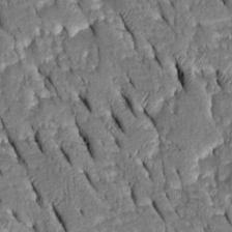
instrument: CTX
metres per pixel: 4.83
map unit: Htu
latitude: -0.8786
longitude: 149.7100
